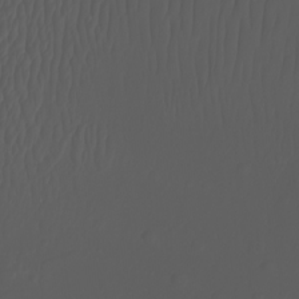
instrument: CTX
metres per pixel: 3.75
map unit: Nhu
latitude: -7.9367
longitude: -82.2900
